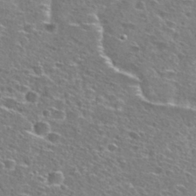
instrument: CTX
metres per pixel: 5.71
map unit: Hto
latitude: 27.4427
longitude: -47.9528
